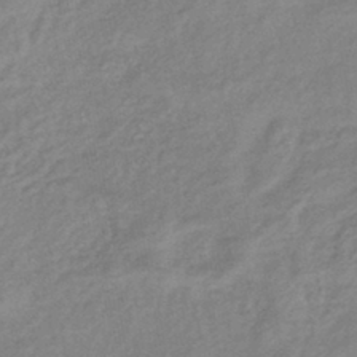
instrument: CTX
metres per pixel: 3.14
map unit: eHb
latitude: -40.5574
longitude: 80.3873
